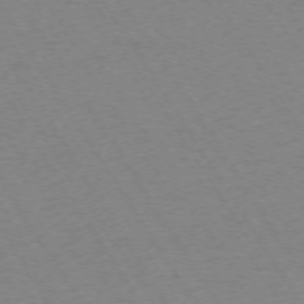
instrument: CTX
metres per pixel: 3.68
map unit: Ap
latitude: -73.2754
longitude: -71.5938
